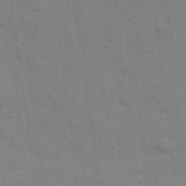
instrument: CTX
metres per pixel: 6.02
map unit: Ave
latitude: 22.0822
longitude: -130.2901
